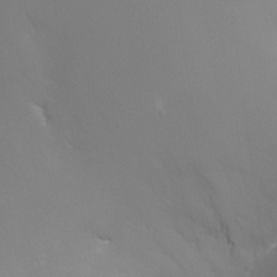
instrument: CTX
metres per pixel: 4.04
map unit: Nhu
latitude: -16.6519
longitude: -48.0633
